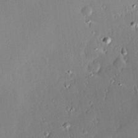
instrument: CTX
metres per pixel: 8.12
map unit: Hve
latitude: 24.9702
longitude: -93.4993
